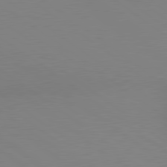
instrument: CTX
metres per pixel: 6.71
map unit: lApd
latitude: 80.2145
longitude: 125.1998
